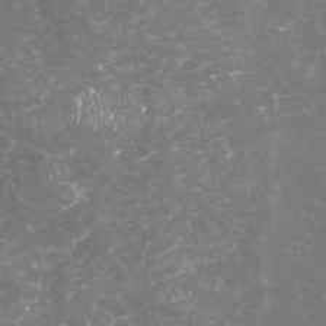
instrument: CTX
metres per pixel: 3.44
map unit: Nhu
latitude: -19.1809
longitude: -57.6315
